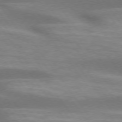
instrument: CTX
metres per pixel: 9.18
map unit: lApd
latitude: 74.6679
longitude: -49.8961
